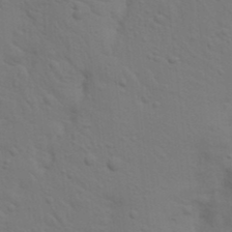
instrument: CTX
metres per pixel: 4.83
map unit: Nhu
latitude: 23.0080
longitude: -73.2348
